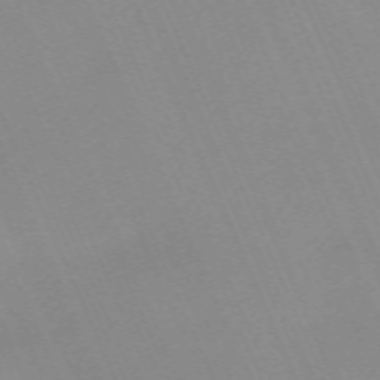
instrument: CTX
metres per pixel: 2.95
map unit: Nhu
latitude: -67.3699
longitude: 39.2565
